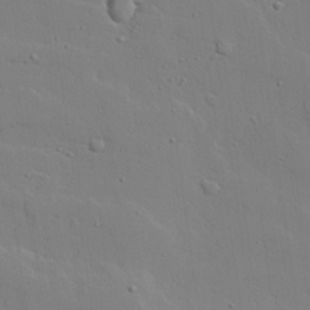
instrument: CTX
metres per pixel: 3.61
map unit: lAvf
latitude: 23.6505
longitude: -109.7638
